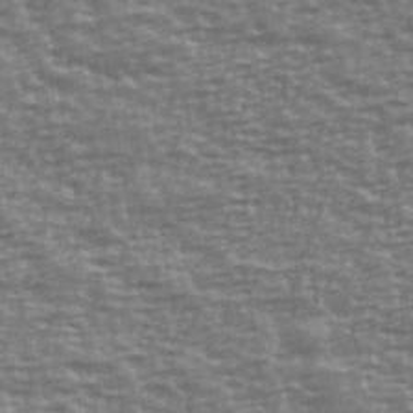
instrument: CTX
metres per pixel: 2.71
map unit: Ave
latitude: 40.6868
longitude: -113.6694
